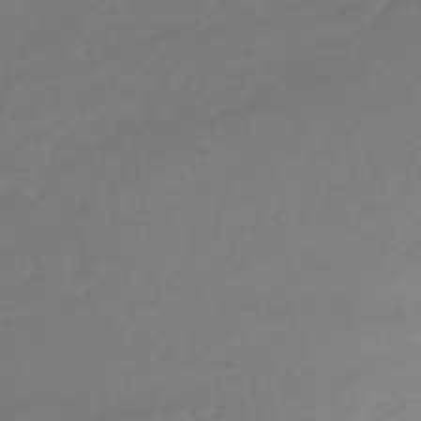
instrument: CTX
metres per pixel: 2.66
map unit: eHb
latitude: -47.2565
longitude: 88.9164
